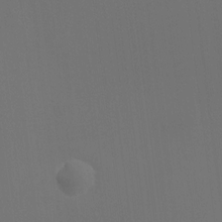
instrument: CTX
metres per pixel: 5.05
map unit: HNhu
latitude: 10.3278
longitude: 11.4832
